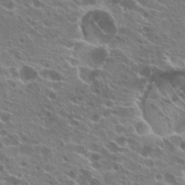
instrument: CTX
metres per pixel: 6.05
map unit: Hto
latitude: 24.6490
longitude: -39.8205
